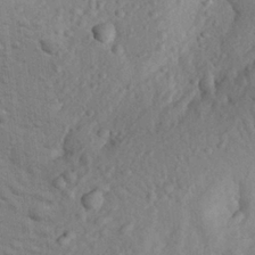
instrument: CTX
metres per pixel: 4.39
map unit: eHh
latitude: 24.6112
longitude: -79.1592
